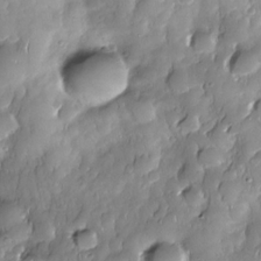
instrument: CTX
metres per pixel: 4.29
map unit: Nhe
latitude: -30.2172
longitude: -140.5167
